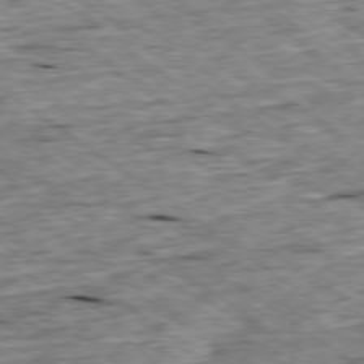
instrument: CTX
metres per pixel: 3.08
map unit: Ap
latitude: -79.0864
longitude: -87.6127
